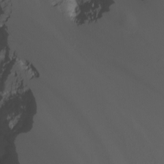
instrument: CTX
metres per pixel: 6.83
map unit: Nhu
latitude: -8.6518
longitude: -81.4426
